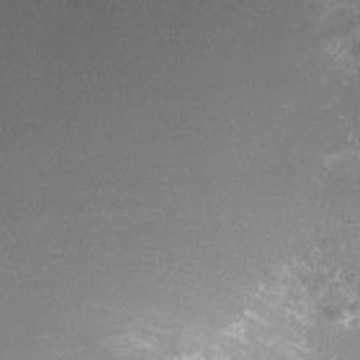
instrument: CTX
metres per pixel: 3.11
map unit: Nhu
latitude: 3.2159
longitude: -17.3292
